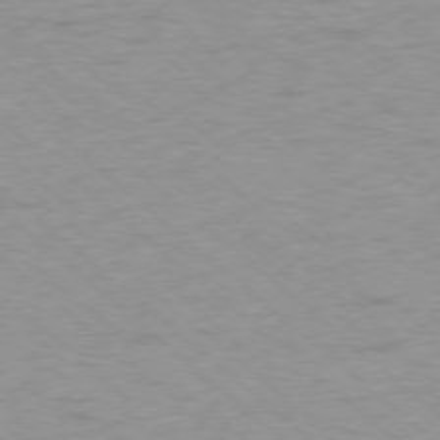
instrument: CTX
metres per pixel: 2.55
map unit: Ap
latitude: -77.4643
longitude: -76.9324
